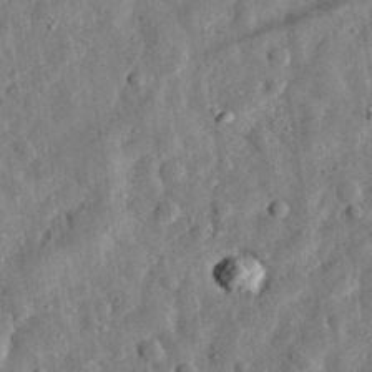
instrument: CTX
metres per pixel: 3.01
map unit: eHh
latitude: 32.8380
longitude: -76.8380
